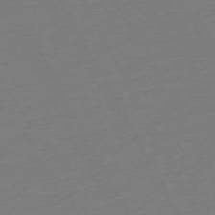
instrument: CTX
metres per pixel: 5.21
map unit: Ap
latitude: -74.0094
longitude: -69.5938
